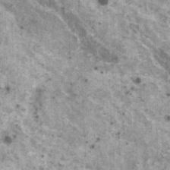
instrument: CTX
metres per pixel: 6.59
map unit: HNhu
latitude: 2.4979
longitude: 5.0675
